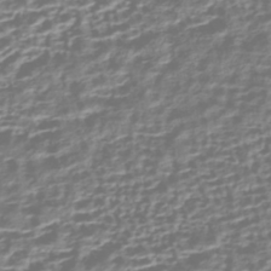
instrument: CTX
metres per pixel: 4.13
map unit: HNhu
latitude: -43.3131
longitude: 106.5385
